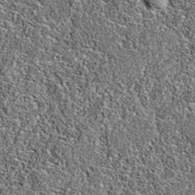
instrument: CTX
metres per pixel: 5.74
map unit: eAb
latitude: 36.8758
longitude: 105.8233
